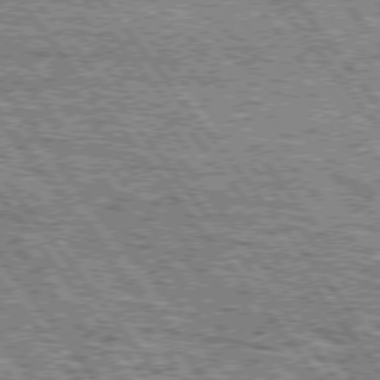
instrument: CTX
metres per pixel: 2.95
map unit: Hpe
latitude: 74.7624
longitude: -155.5182
